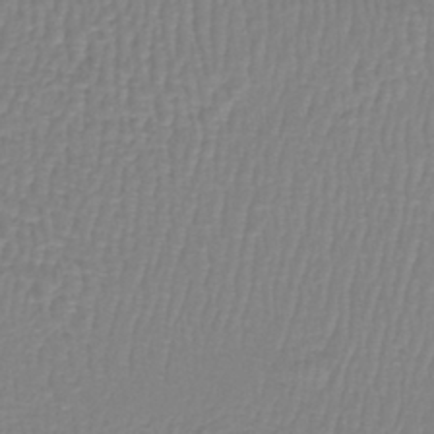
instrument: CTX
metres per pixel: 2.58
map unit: lHb
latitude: -40.5763
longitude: 61.0864
